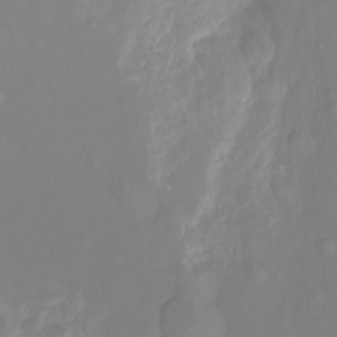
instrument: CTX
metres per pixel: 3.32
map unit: Ht
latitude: -13.9745
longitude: -57.1970
